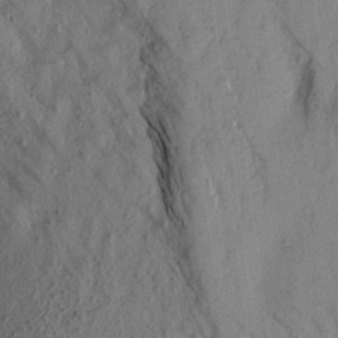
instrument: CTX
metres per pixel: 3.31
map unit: Aa
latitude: 16.5546
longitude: -146.4790
